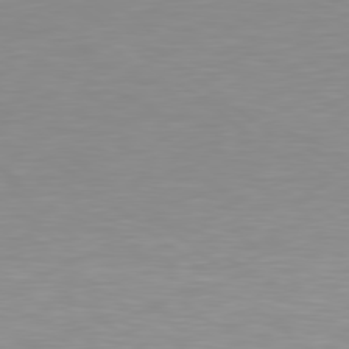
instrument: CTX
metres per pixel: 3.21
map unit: Hpe
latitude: 78.7624
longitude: -173.0080
